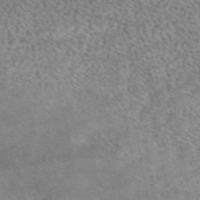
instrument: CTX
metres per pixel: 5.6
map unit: eAb
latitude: 44.7435
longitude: 108.8597
